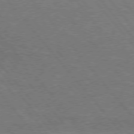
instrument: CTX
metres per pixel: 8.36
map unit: Hpe
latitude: 75.5371
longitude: -157.3859
